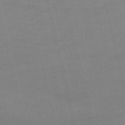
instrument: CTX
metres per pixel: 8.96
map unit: HNb
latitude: -54.7274
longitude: -37.1026
